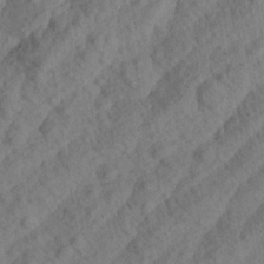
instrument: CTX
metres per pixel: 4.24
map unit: Aa
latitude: 23.4237
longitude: -143.1403
